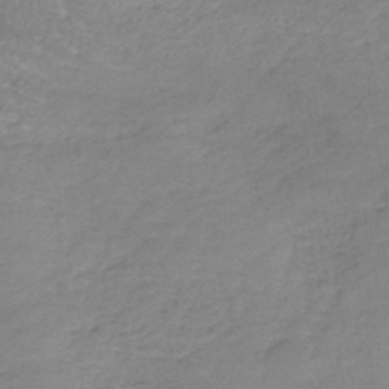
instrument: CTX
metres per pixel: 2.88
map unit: lHb
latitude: -39.8423
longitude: 69.9556
